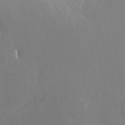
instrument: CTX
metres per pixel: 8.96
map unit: Nhu
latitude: -22.6519
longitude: -72.8191
